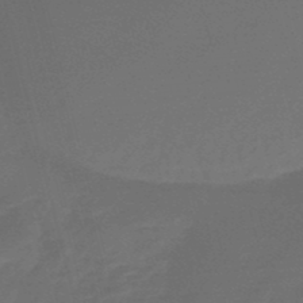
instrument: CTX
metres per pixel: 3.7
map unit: eHb
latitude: -47.8800
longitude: 87.1431
